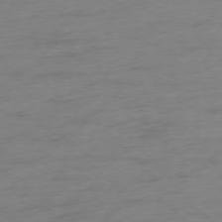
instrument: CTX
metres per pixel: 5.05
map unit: Ap
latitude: -76.6141
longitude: -80.2145
